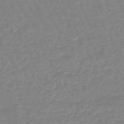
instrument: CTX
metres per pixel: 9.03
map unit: eHb
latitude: -45.5021
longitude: 81.4455
